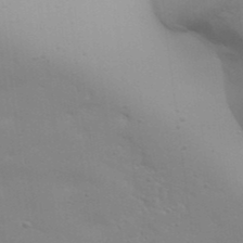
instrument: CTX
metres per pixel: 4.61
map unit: Aa
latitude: 32.4034
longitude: -133.7639
